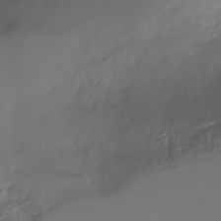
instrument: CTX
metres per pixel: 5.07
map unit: Nhe
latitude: -32.8786
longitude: -93.4993
